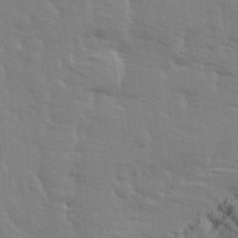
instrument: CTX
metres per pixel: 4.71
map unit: Ave
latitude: 13.9717
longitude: -103.1970
